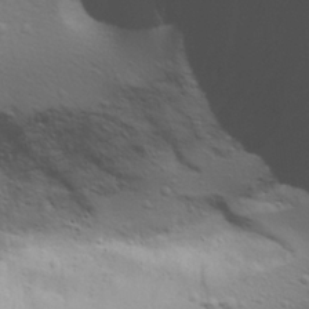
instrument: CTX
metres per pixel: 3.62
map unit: Aa
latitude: 30.8191
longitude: -134.7624
